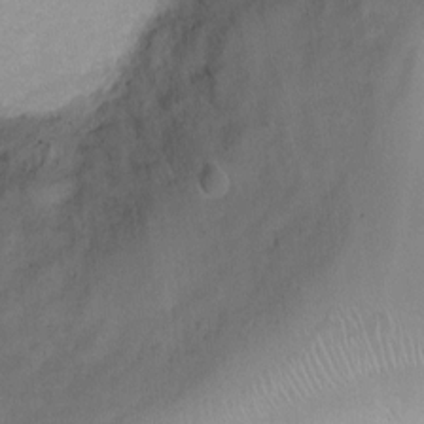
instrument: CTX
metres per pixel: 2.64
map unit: Ht
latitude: -1.1243
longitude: -19.9528
